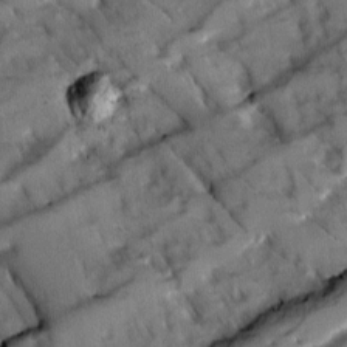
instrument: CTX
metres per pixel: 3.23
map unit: Ave
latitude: 8.7246
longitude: -103.3670
